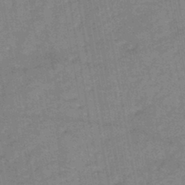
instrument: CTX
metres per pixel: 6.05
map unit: HNb
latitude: -45.9745
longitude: -37.7450
